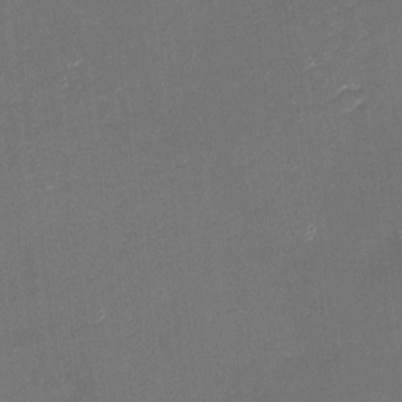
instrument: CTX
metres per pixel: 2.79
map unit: eHh
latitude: -1.6344
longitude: -80.2711
